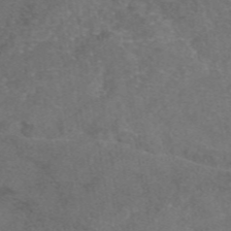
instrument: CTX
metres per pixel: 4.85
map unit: eAb
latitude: 47.6127
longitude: 109.2376
